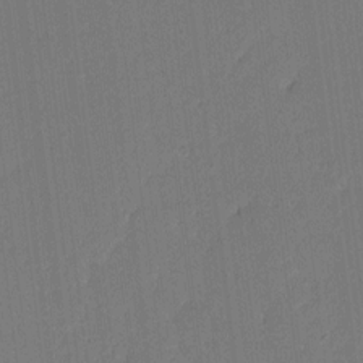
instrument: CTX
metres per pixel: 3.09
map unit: lAa
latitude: 13.2348
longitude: -107.3671
